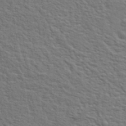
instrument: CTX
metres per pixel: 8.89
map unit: eHh
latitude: 36.7813
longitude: -81.2915
